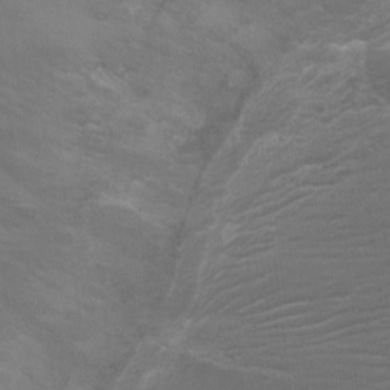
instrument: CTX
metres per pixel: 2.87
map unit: Ht
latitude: 2.4223
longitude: -28.8758
